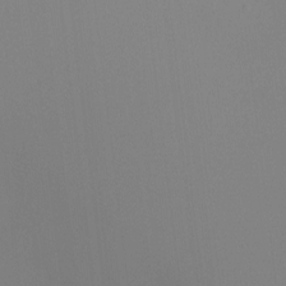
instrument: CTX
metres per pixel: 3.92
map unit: Hto
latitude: -14.2173
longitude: -43.2537
